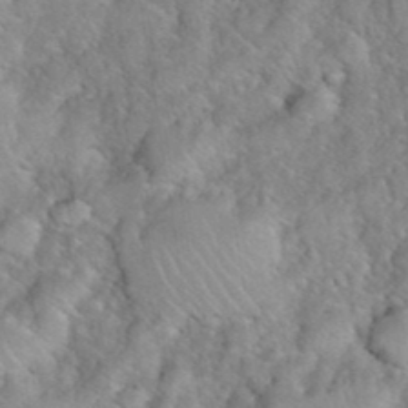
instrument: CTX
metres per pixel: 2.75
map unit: eHh
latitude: 39.8394
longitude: -58.9703
